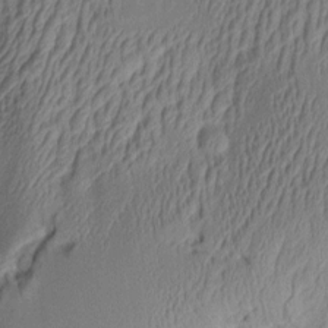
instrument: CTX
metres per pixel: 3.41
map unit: Aa
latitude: 7.9717
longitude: -128.1578
